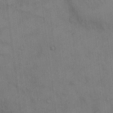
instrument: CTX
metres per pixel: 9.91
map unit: eHh
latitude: 14.5168
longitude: -62.6680
